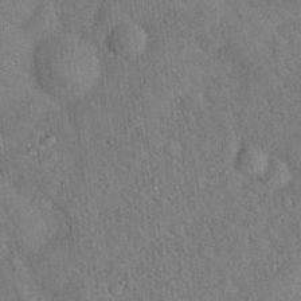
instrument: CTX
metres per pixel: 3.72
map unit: Hto
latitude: 19.3292
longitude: -53.4993
